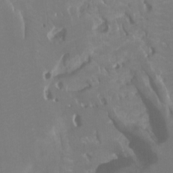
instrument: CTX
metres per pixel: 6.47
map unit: Ht
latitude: -8.0850
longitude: -28.2522
